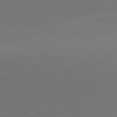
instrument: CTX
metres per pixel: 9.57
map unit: lApd
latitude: 81.2537
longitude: 136.4818
